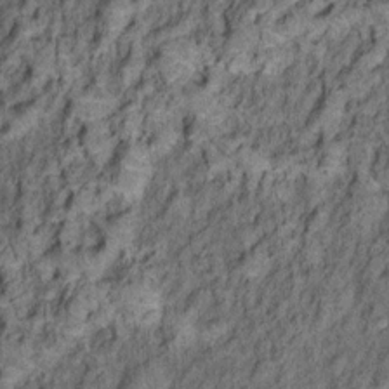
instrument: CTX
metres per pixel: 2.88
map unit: Ht
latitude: 10.1956
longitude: -39.6694
